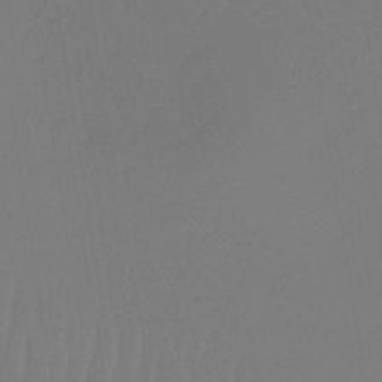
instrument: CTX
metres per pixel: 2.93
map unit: lHb
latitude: -33.7667
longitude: 67.1242
